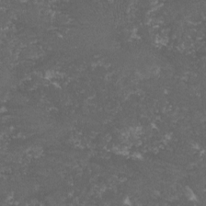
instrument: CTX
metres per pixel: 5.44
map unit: lHvf
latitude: -15.3699
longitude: -99.6127
